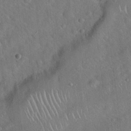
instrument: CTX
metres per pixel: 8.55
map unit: Hto
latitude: 19.5182
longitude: -53.1025
